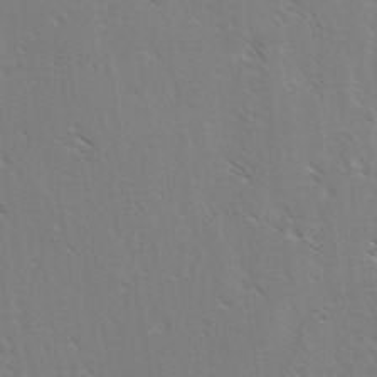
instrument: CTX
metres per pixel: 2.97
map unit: lAvf
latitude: -3.1998
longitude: -113.1970
